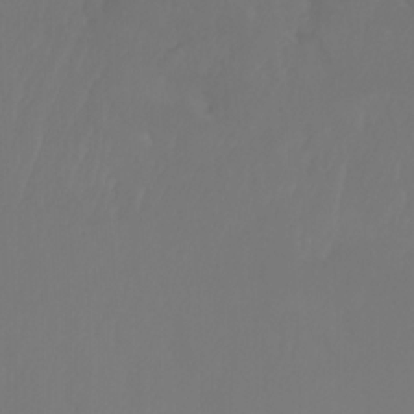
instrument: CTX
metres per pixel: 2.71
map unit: Nhu
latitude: -8.0850
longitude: -82.0255
